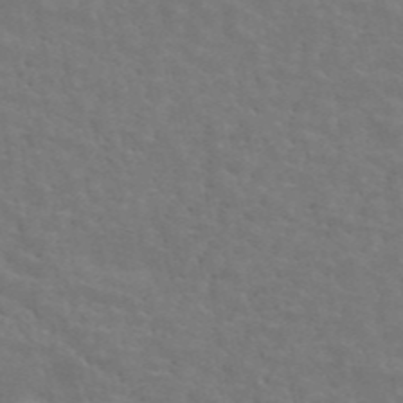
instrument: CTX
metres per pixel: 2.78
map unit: ANa
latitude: 44.9513
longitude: 25.8800
